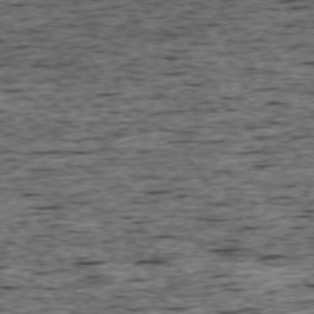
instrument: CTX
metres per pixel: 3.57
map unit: Ap
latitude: -75.4266
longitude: -92.6490
